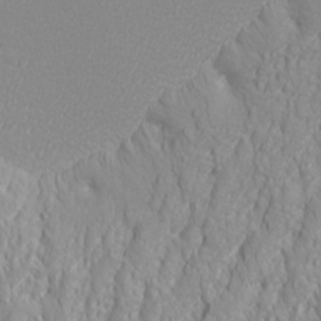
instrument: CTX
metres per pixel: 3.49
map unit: Htu
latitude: -4.8786
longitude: -72.2334
